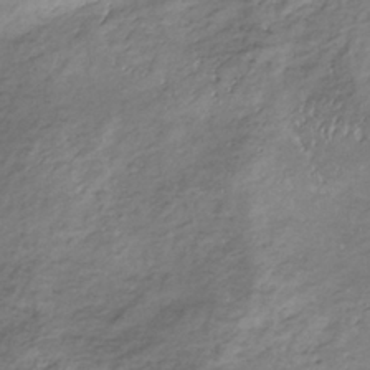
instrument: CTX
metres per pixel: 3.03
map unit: lHb
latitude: -35.1053
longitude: 68.0283
